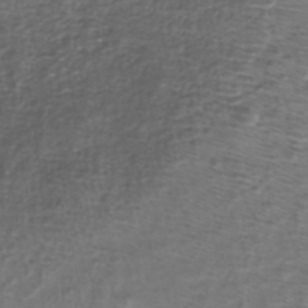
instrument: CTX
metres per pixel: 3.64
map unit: eHh
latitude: -40.7652
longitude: -29.4615
